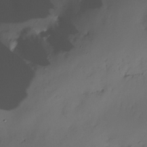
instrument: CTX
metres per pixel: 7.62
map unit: Nhe
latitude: -34.8408
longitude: -144.2711
